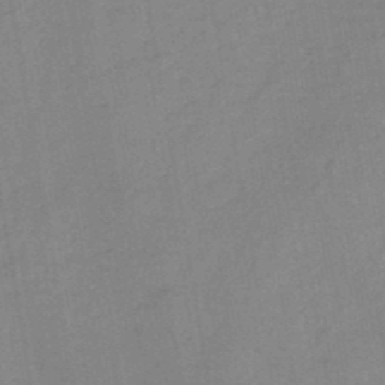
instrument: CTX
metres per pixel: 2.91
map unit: HNb
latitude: -46.1794
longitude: -38.0822
